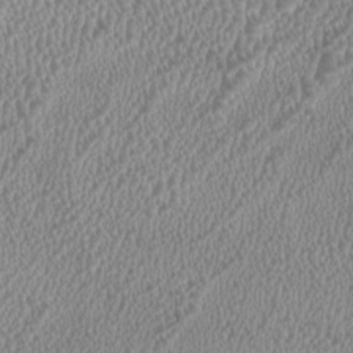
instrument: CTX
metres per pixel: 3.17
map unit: HNhu
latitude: -0.5763
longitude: -0.1766
